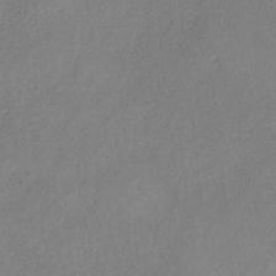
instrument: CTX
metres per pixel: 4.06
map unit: HNb
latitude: -31.8611
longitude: 58.8407
